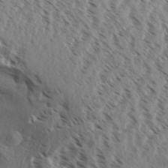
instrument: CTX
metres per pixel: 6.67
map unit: Aa
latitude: 32.7246
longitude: -139.4237
